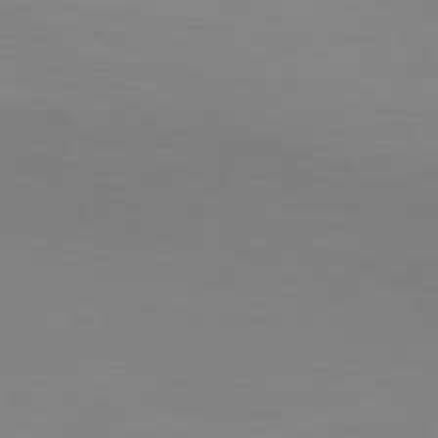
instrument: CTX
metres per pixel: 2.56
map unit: Hpe
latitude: 77.8394
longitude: -124.1766
